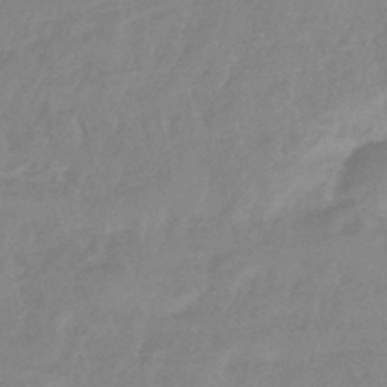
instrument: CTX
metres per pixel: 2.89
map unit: eHb
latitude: -45.8045
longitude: 85.3320
